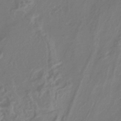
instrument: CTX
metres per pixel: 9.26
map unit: HNhu
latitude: -43.4643
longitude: 91.3699
